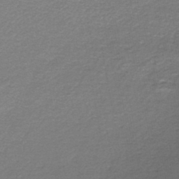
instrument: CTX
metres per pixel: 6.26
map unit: lHb
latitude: -43.8800
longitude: 62.1605
